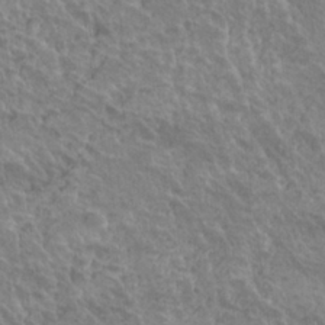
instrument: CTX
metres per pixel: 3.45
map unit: Hto
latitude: 25.2348
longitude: -38.9136
